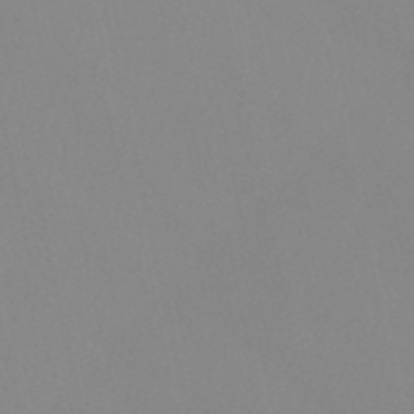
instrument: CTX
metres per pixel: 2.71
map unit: HNb
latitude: -52.6707
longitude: -50.5167
